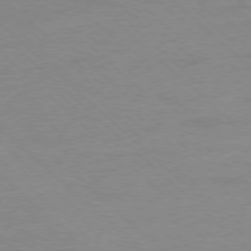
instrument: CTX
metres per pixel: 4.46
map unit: Ap
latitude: -78.0661
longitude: -85.2915
